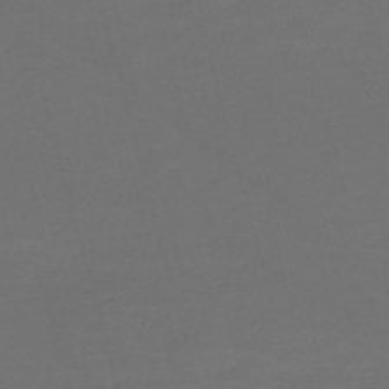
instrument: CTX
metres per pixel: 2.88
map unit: Nve
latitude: -59.3131
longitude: 58.2172
